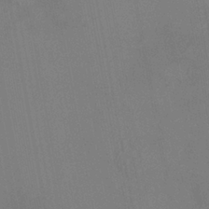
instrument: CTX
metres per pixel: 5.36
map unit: HNhu
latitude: 6.2522
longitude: 4.6518
